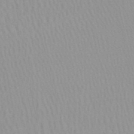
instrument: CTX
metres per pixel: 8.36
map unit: HNb
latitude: -52.4062
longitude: -51.0647
